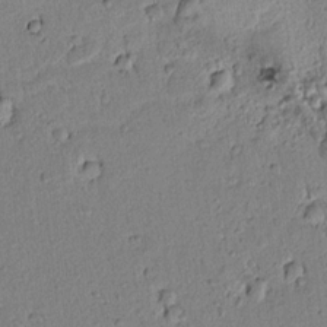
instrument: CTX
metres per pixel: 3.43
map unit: lAvf
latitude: 8.3467
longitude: 165.1431
